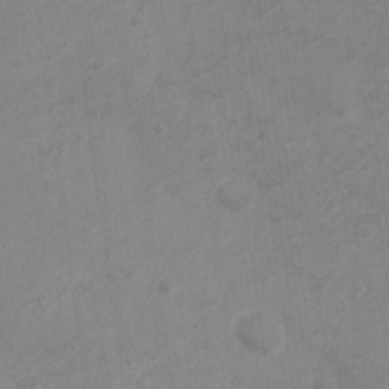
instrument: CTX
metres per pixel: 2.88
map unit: Nve
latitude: -18.8219
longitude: 106.4062
